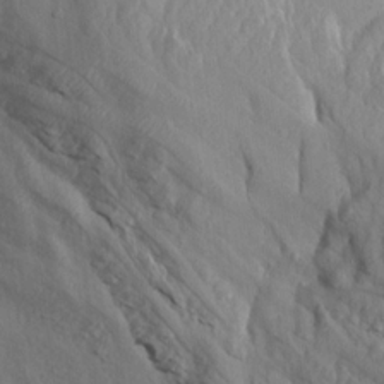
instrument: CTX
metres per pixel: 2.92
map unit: Aa
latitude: 14.4223
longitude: -142.3090
